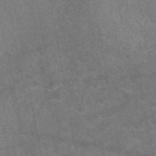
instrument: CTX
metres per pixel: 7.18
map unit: eAb
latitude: 48.7435
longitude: 113.1431
